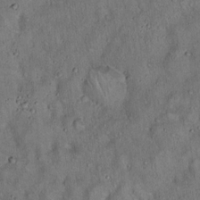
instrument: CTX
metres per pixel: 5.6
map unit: Hto
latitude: 15.5560
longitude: -59.1025
